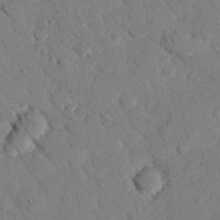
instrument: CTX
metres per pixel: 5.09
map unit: eHh
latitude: 26.8191
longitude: -80.7813
